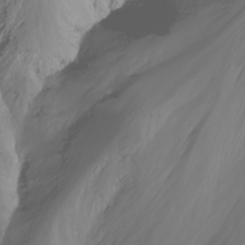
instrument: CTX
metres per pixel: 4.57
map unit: Nhu
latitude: -14.2173
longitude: -63.2348
